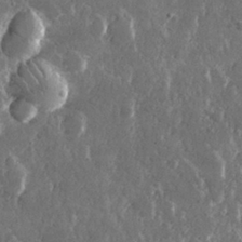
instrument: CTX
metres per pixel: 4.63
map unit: lHvf
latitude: 30.7625
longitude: -92.0822
